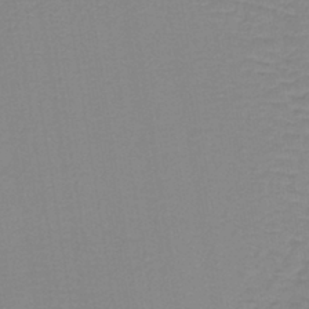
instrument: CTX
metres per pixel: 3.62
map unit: lHb
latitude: -41.0297
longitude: 64.1795
